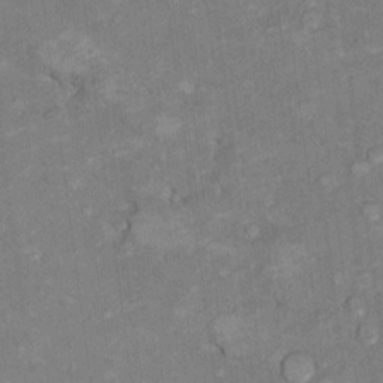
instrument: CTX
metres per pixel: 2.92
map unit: Hto
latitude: 7.5182
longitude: -37.0648
